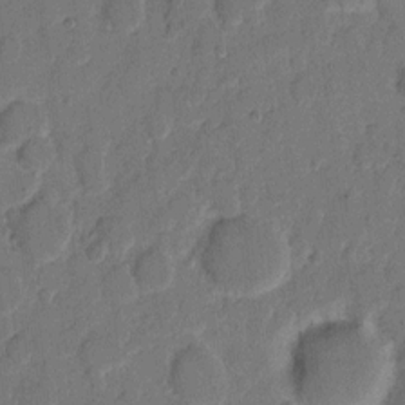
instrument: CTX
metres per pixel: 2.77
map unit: eHh
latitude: 9.1025
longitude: -65.1781
